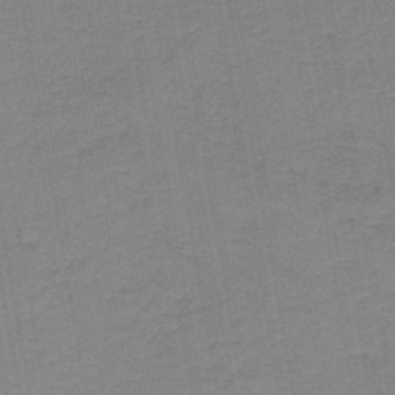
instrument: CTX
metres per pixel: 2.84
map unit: HNb
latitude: -44.6896
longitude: 52.0850
